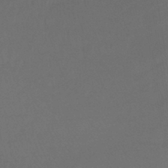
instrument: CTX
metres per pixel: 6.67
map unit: lHb
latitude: -43.8233
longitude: 74.7841
